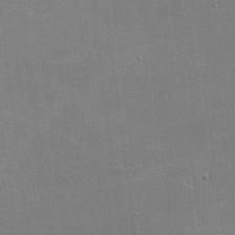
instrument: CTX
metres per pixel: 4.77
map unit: lHvf
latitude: -12.0661
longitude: -101.8394
